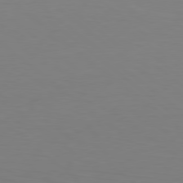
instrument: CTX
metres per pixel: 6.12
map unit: Hpe
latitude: 78.2334
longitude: -173.1214
